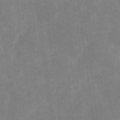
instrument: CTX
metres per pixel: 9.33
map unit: eHh
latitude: 4.3278
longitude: -72.8758
